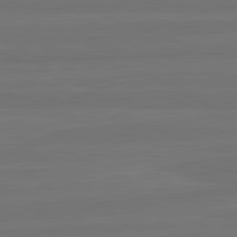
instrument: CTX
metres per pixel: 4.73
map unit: lApd
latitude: 82.4412
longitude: -179.4994
